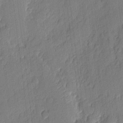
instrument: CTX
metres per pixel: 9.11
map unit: eHh
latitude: 6.1011
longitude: -75.3860
